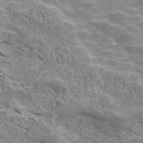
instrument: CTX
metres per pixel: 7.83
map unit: ANa
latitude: 45.7639
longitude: 38.9352
